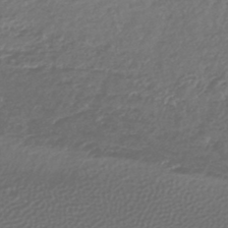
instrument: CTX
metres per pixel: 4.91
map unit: lHb
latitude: -42.7274
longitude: 70.8030
